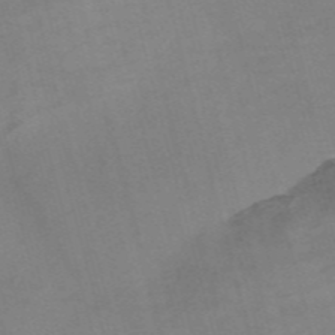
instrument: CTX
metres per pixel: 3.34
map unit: Nve
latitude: -57.8989
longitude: 64.3307
